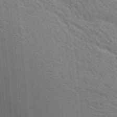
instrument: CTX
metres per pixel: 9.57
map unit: lAa
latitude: 20.1956
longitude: -139.4426
